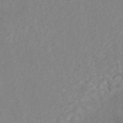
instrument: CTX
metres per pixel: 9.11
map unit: ANa
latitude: 44.7813
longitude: 24.4251
